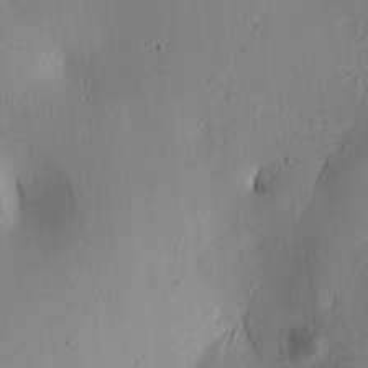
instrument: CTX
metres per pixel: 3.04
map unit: lAa
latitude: 6.6301
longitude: -114.0822
